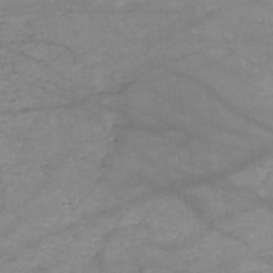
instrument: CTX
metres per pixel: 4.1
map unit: HNb
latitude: -50.4629
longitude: -40.0822
